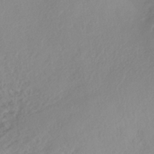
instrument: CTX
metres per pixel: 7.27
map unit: ANa
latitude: -38.2929
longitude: 97.8423
